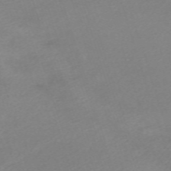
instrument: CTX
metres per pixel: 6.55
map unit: eHh
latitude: -62.1605
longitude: 53.2376
